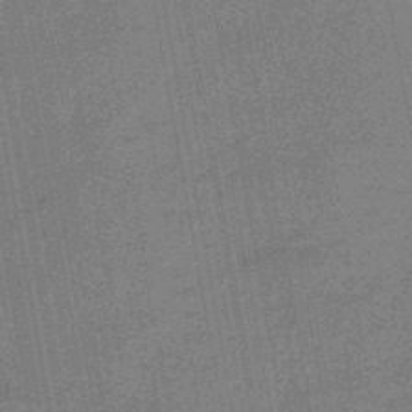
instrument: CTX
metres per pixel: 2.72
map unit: HNb
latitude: -45.3321
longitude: -36.8947
